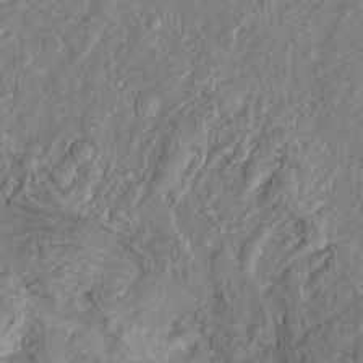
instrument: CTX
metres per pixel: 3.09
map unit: Htu
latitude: -5.5966
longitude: 155.0486
